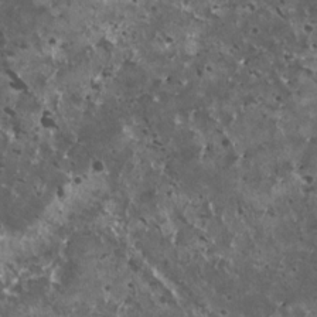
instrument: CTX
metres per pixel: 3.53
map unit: HNhu
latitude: 3.0458
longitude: 5.4832
